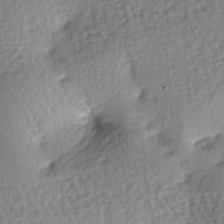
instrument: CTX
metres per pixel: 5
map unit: lAa
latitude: -7.0486
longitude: -126.7246
